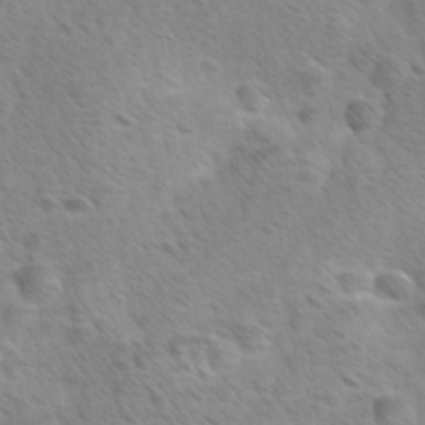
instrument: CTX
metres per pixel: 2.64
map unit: Ave
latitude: -0.2362
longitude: -113.0836
